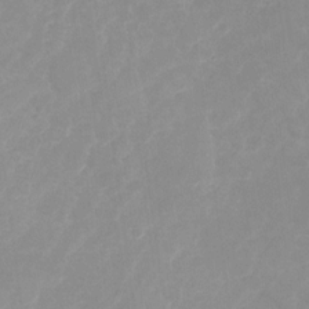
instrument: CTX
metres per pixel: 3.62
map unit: Nhu
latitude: -28.8219
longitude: -66.8758
